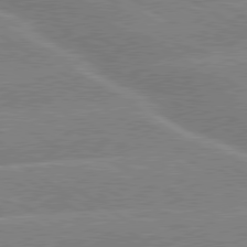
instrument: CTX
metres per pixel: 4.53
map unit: lApd
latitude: 79.4994
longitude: -131.0648
